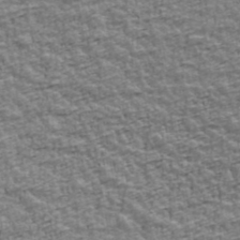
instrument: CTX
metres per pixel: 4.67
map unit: Ave
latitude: 42.2145
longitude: -112.6301
